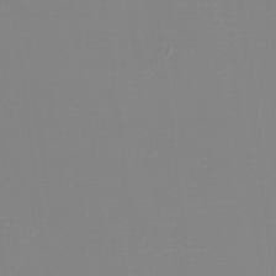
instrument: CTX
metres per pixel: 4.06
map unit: eHh
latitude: -6.0283
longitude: -82.8757
